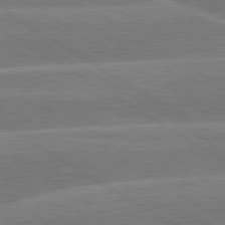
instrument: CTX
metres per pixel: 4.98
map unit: lApd
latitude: 79.9717
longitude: -133.0081
